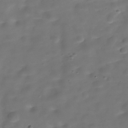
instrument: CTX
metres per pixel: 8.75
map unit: Hve
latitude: -30.4062
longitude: 92.6518
